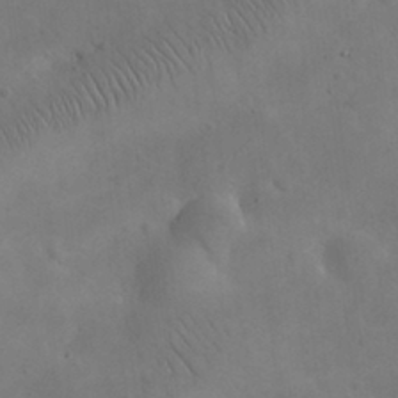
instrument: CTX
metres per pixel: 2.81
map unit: eHh
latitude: 25.7449
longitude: -67.3481
